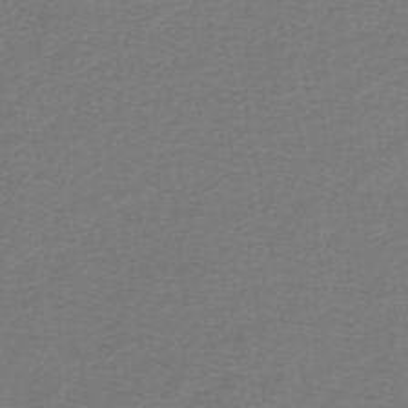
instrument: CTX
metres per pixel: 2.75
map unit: lHb
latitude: -43.5966
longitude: 72.6707
